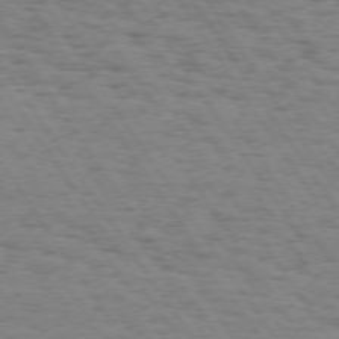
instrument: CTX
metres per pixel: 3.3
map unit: Hpe
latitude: 73.8773
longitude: -132.1389
